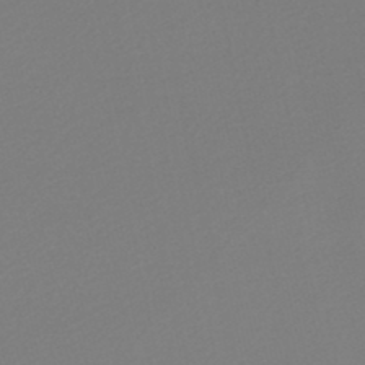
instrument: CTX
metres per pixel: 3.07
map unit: lHb
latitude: -46.6518
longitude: 65.0487
